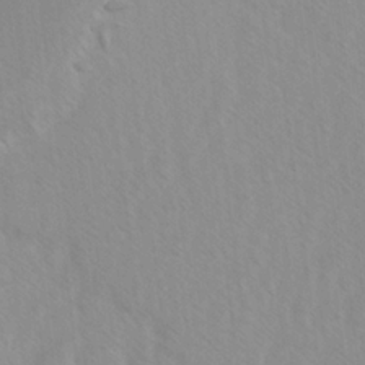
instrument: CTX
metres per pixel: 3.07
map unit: Ave
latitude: -1.7856
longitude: -112.9514
